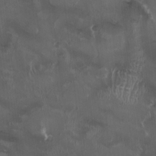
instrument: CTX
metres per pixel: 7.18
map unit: HNhu
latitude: 0.1577
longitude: -3.6127
